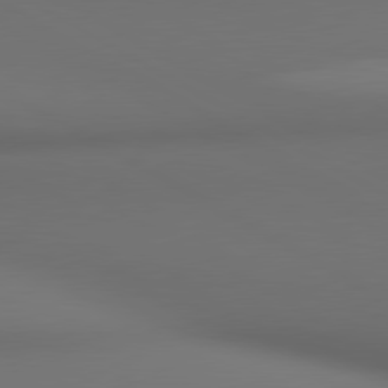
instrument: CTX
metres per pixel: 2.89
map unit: lApd
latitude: 80.5924
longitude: 136.9541
